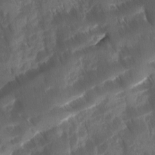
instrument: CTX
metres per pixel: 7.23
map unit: Ave
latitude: -11.2187
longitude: -119.6505
